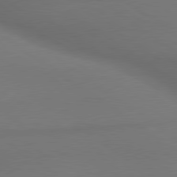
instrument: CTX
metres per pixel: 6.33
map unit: lApd
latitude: 79.8961
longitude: -173.4237
